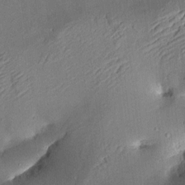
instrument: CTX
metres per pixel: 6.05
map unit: Aa
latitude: 10.4034
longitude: -142.8758
